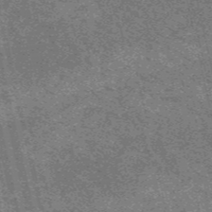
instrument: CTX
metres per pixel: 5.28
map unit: HNb
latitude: -55.5399
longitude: -45.9339
